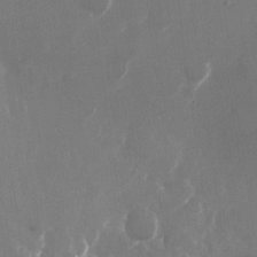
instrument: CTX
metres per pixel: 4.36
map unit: Nhu
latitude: -23.4266
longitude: -72.2145
